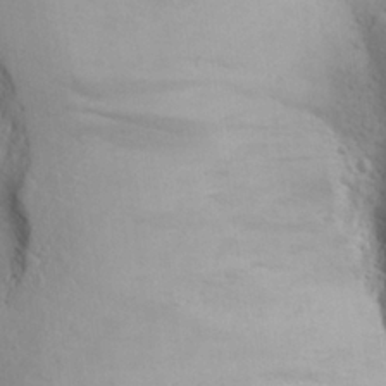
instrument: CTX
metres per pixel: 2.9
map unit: Aa
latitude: 24.7624
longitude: -147.9906
